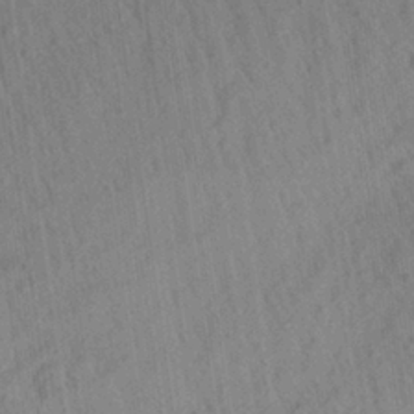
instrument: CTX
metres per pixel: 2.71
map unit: Aa
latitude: 27.1592
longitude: -141.6693
